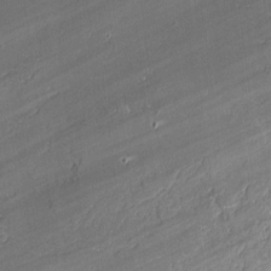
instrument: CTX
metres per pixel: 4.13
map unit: lAvf
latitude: -1.4266
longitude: -108.6679
